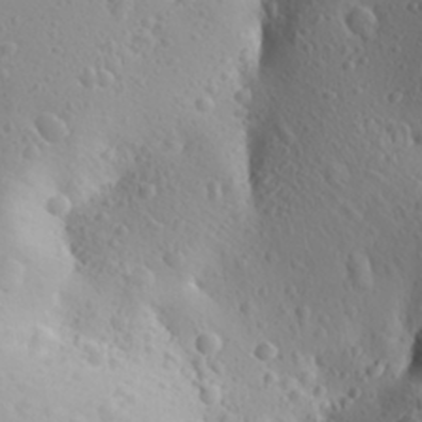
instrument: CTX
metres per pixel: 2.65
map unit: Aa
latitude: 27.3860
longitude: -144.7435
